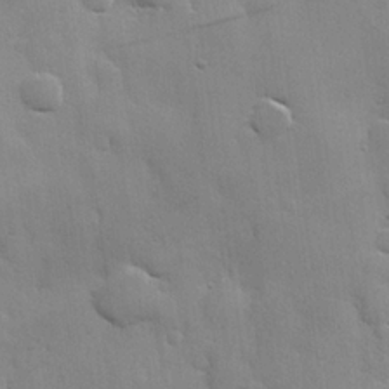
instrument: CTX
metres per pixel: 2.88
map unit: Hve
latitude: 24.2900
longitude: 148.9353
